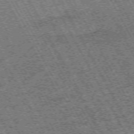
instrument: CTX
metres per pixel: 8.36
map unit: Hpe
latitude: -71.5588
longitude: 11.2187
